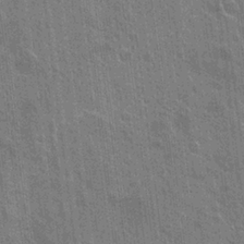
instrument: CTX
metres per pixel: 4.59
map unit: Hto
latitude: -3.7855
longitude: -35.5371
